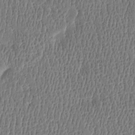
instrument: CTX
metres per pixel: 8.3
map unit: Htu
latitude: -4.7085
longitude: 176.1228
